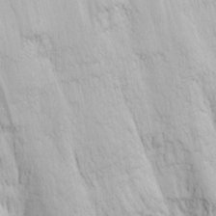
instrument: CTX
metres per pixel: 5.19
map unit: Nhu
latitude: -1.6722
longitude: -73.4805
